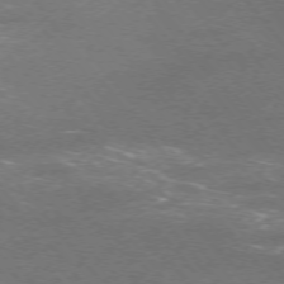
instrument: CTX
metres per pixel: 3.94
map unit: Ap
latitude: -75.5777
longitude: -74.2712
